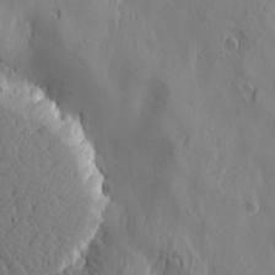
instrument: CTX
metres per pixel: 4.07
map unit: Htu
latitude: -3.2186
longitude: -176.9325
